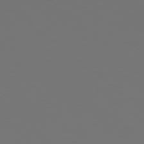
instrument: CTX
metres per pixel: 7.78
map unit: Hpe
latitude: 78.2523
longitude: -174.8569
